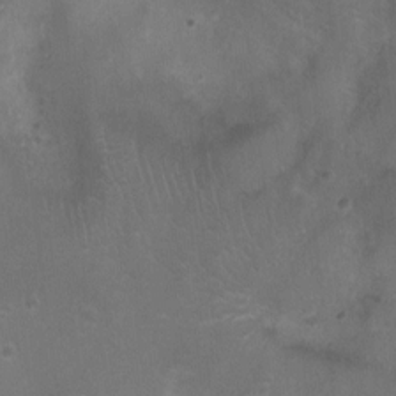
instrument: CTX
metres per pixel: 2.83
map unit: Ht
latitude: -11.8045
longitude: -21.1592
